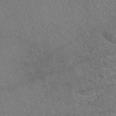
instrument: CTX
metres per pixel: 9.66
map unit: eAb
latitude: 48.8569
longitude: 113.6155
